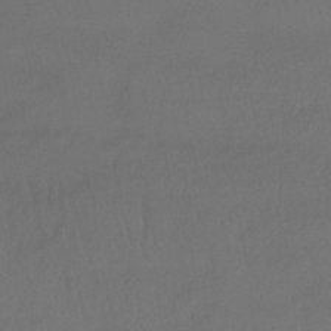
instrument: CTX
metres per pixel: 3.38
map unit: HNhu
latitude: -43.7855
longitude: 103.0109
